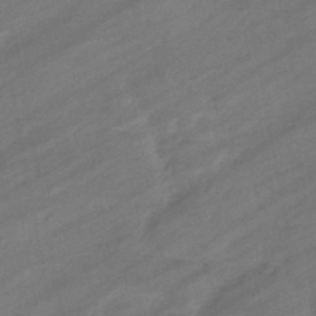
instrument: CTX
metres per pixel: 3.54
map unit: eHb
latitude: -44.6896
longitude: 85.8800
